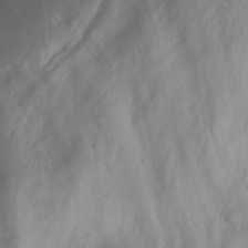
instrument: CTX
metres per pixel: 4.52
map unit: Aa
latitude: -3.6910
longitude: -71.5371
